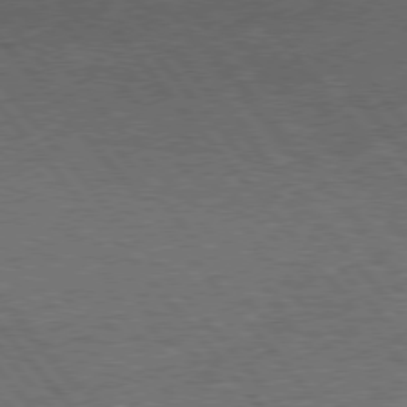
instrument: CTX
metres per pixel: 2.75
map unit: Hpe
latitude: 76.5923
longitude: -156.8380
